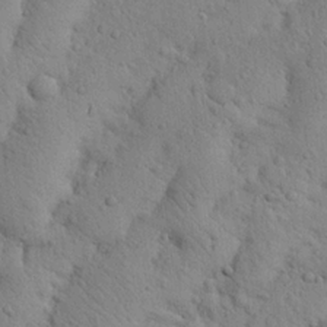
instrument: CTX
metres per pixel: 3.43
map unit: Nhu
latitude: 20.6491
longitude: -74.5924
